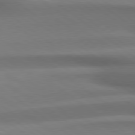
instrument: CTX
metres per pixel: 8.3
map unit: Hpe
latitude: 79.2348
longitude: -134.0633
